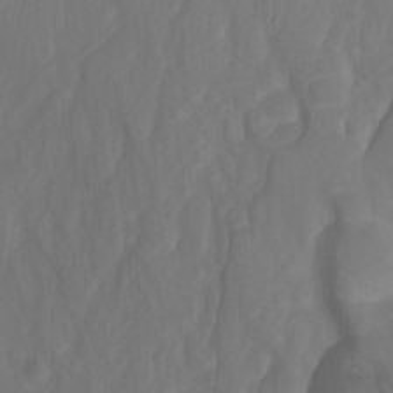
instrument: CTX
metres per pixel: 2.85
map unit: Ht
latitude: 0.0255
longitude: -38.7813
